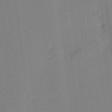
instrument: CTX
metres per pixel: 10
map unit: eHh
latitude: -3.7855
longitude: 17.6722
